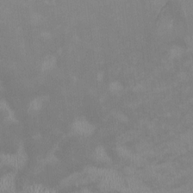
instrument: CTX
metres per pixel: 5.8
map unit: HNhu
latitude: -0.0661
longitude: -4.1767
